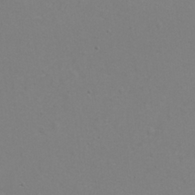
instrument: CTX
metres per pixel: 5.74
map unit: eHh
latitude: -7.4832
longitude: -75.3104
